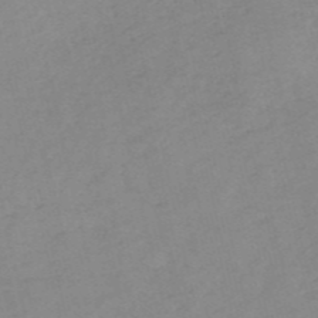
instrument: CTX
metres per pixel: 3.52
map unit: HNb
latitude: -54.2929
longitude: -41.9717
